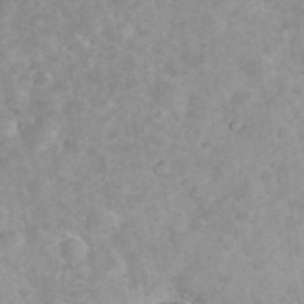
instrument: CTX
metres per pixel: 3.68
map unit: eHh
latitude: 35.5749
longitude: -62.7624
